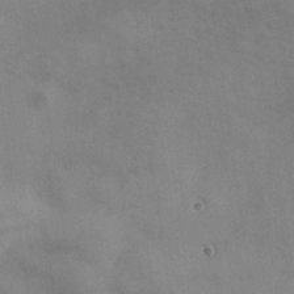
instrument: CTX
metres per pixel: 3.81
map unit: Hve
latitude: 28.5923
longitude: 145.3888
